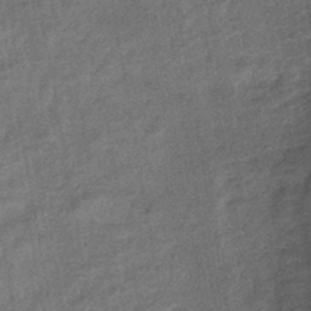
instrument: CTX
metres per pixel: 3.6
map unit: eHb
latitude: -42.8030
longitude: 82.5763
